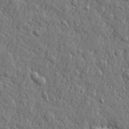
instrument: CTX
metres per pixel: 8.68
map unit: lHvf
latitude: 22.7624
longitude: 143.4076
